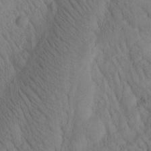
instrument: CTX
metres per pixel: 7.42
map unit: Htu
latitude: -0.2740
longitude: 173.8422
